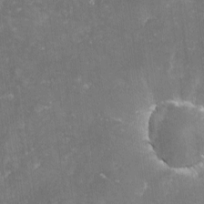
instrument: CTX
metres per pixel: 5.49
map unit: lHvf
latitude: -14.2740
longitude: -98.8757
